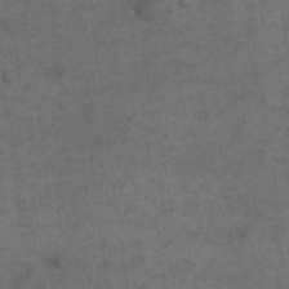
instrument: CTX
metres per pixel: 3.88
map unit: eHh
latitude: 19.2159
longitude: -63.4616
